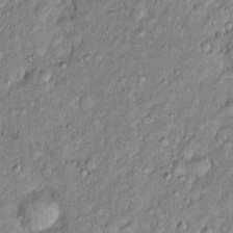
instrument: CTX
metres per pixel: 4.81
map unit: Htu
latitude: -6.3117
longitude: 158.4062
